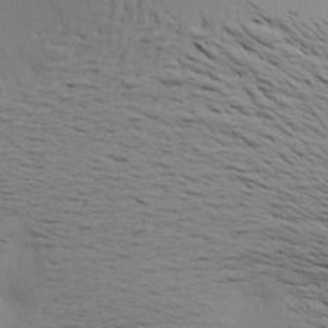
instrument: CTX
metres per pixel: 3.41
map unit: Aa
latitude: 20.5546
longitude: -148.2334
